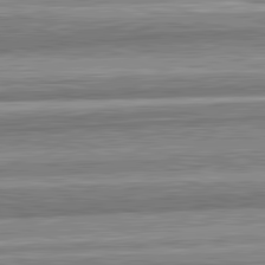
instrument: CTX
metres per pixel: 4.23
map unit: lApd
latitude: 82.7435
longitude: 167.2187
